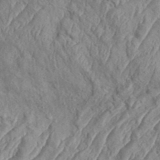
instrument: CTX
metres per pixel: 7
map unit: eHh
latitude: 36.6113
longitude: -137.2915
